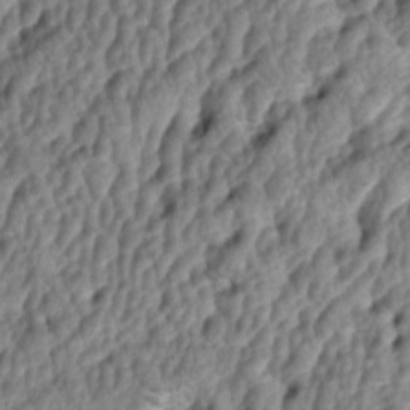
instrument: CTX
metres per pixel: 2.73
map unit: lAa
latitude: -5.9367
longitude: -124.4034
